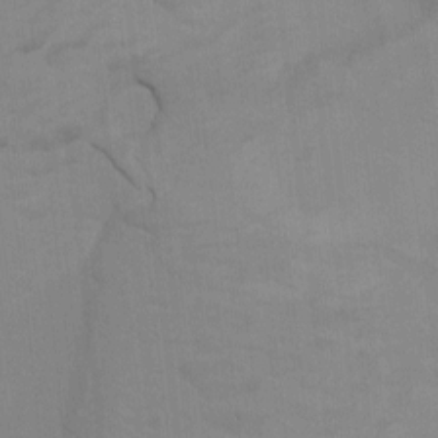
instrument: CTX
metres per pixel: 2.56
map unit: Ht
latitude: -2.7085
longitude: -17.6316
